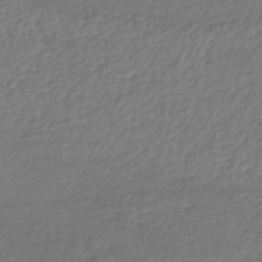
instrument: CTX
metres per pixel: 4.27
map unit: lHb
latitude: -38.2551
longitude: 69.8044
